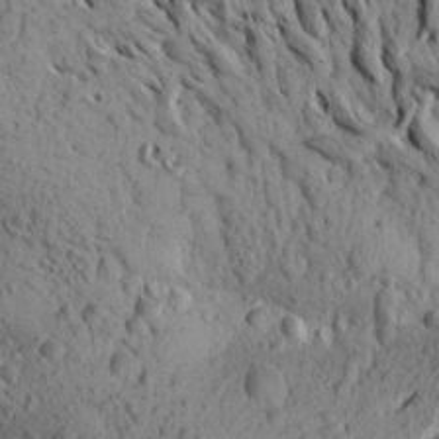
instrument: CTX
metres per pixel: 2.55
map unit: Aa
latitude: 20.6680
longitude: -149.4993
